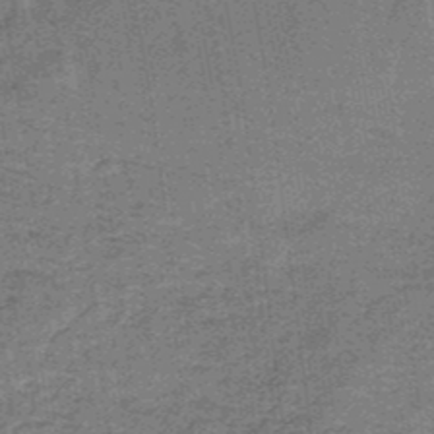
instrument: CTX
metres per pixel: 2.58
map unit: lHb
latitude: -38.0094
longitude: 57.7288
